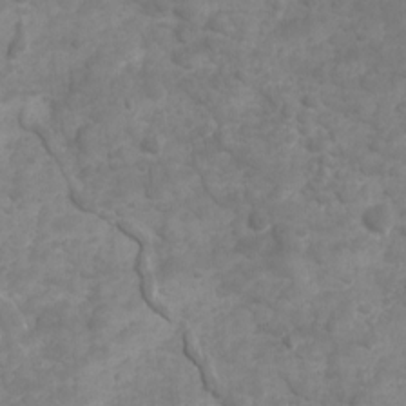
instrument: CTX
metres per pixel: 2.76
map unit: Ave
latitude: 16.8758
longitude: -132.4601
